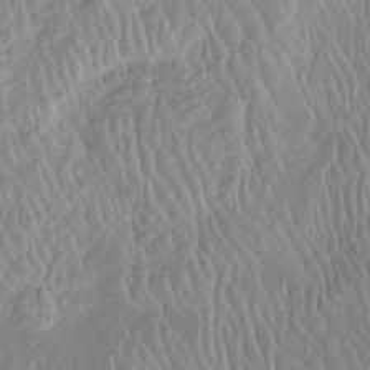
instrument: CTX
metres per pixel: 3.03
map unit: Htu
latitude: -6.7463
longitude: 152.6329
